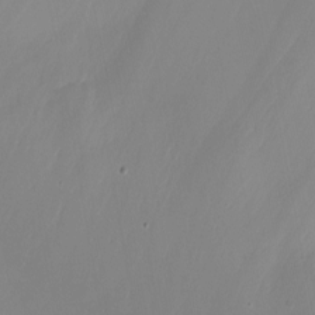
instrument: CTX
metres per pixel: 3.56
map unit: eHh
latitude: -5.9556
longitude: -77.6694
